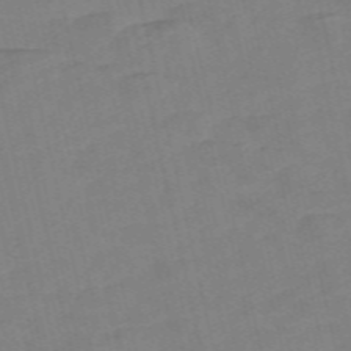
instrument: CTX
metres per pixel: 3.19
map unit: Nve
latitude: -58.4628
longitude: 50.7652
